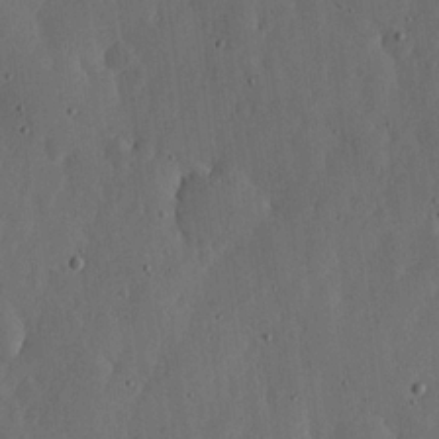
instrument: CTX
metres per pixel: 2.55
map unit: lHvf
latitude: 19.3481
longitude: -115.1214
